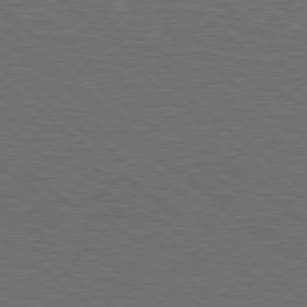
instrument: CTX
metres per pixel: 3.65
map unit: lApd
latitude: 78.6680
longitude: -176.9325
